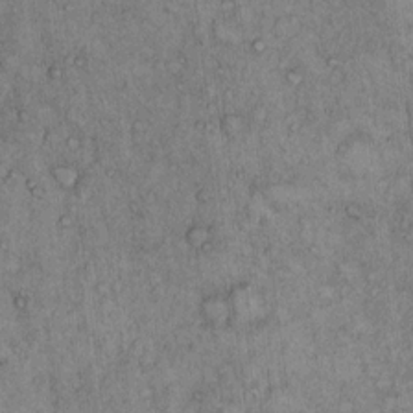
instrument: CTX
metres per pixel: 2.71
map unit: Hto
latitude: 13.7828
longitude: -57.3859
